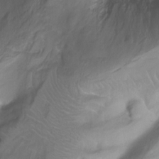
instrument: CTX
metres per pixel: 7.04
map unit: Nhu
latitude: -13.7289
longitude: -63.5938
